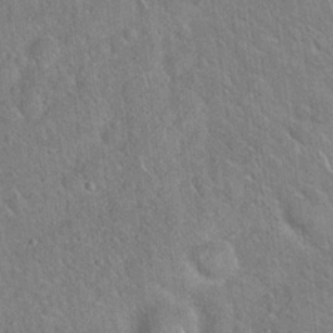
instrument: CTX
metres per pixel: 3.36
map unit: Hto
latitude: 17.9717
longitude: -52.1767
